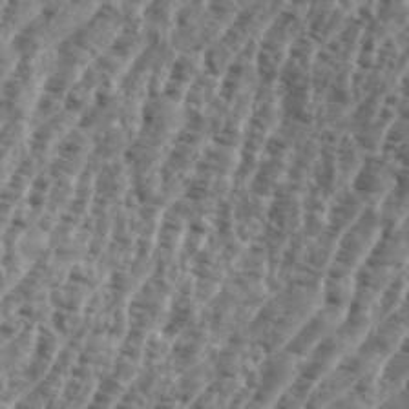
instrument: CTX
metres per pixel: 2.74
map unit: eHh
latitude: 35.8016
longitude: -135.3292
